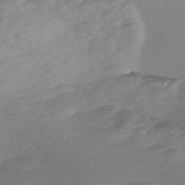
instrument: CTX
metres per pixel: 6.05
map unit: Nve
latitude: -57.9745
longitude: 57.6722
